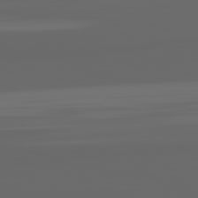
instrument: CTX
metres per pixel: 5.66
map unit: lApd
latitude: 82.0444
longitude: -169.1025
